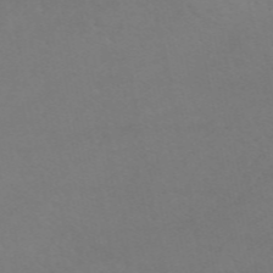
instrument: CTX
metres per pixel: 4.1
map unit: ANa
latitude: 50.9135
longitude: -70.9702
